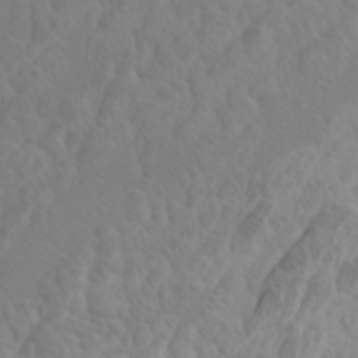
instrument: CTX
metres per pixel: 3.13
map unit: Htu
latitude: -6.5762
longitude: -70.8947
